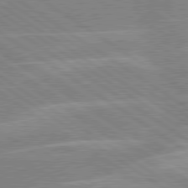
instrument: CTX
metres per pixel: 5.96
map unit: lApd
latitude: 80.0444
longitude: -121.7639
